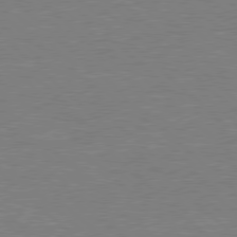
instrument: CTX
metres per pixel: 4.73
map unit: Hpe
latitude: 78.2145
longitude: -122.6301
